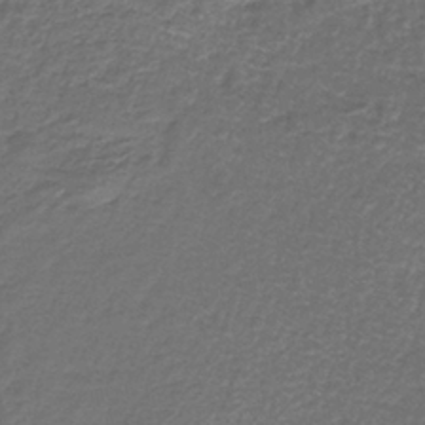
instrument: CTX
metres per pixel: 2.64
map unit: HNb
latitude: -37.2942
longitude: 50.7841
